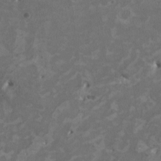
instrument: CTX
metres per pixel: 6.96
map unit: HNhu
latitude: 2.1578
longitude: -3.6505
